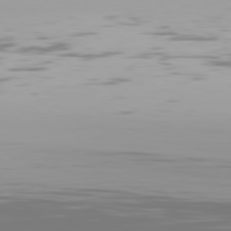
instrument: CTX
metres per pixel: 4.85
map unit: Hpe
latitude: 77.4615
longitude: -135.4615
